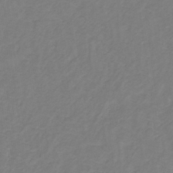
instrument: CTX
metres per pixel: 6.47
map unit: lHb
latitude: -31.6155
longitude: 64.8786
